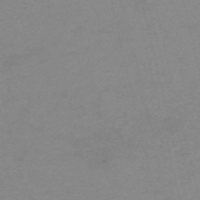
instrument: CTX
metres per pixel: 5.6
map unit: HNb
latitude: -55.8800
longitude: -40.9702
